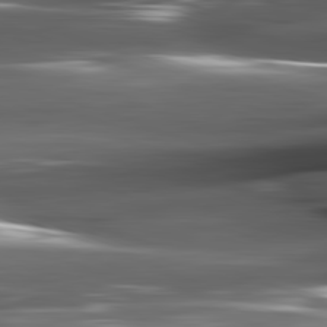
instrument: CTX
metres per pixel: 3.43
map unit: lApd
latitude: 82.3278
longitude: -144.3089
